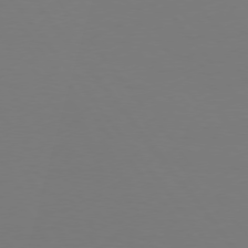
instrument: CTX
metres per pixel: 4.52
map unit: Hpe
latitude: 75.7450
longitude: -138.6679
